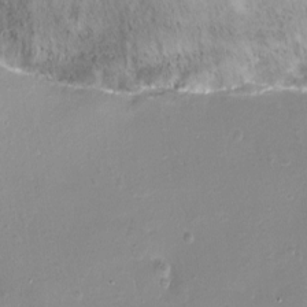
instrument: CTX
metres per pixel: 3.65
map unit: Nhu
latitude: -13.7100
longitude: -40.9135
